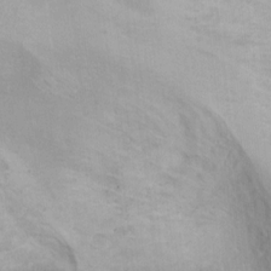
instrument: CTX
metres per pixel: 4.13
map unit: Ht
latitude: 3.8583
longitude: -28.3467
